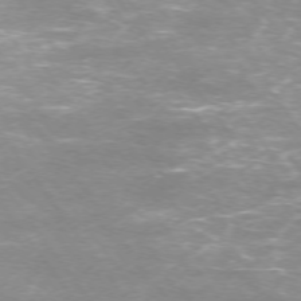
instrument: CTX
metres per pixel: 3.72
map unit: Ap
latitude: -75.0109
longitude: -75.4238
